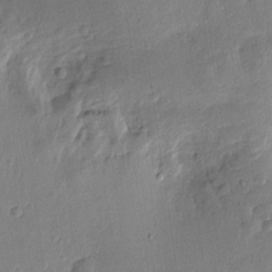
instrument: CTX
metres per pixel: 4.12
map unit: Htu
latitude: 1.7638
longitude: -178.5168
